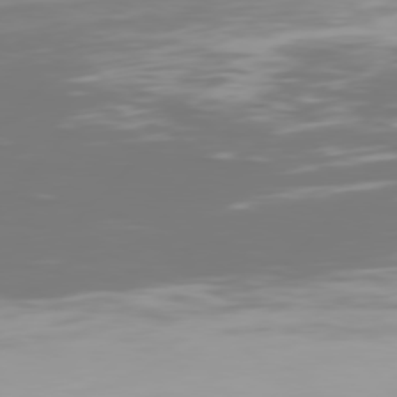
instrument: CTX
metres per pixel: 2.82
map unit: Hpe
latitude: 77.2537
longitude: -139.3482
